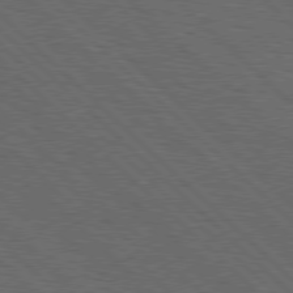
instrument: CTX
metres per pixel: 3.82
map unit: Hpe
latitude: 77.7071
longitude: -127.1214
